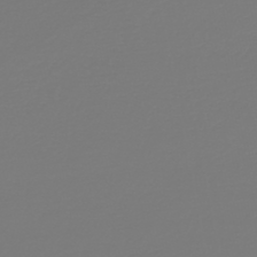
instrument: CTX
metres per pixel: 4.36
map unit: HNb
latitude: -46.1794
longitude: 51.9367
